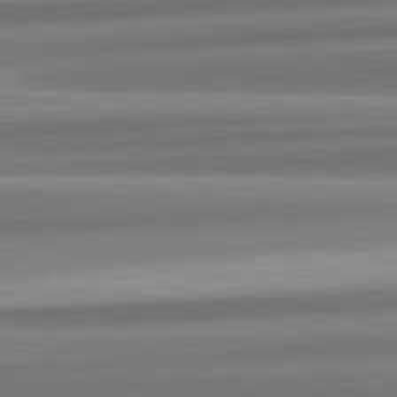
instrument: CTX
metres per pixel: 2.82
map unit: lApd
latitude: 82.4978
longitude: 178.8219
